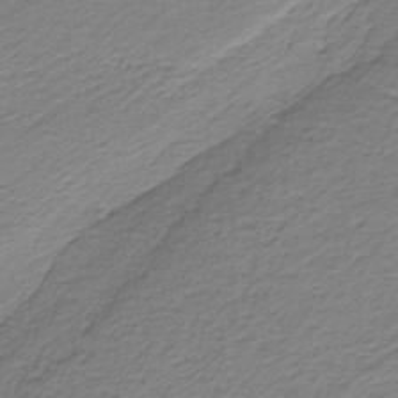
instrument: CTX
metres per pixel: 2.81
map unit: HNb
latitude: -37.1620
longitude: 53.8044
